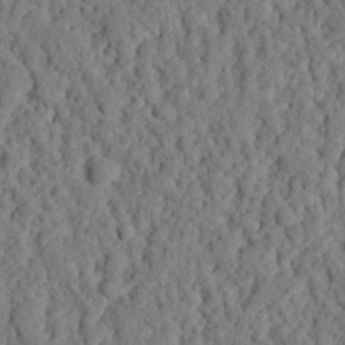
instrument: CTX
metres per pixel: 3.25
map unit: eHh
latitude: 25.4804
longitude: -79.1970
